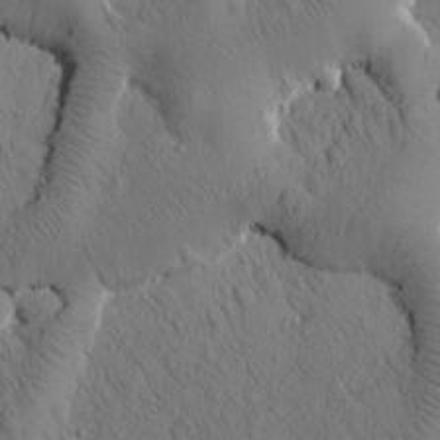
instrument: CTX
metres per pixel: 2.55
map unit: Htu
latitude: -0.2551
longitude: 175.3887
